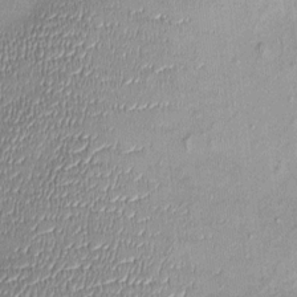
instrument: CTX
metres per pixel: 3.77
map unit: Nhu
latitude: -0.9353
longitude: -14.4412
